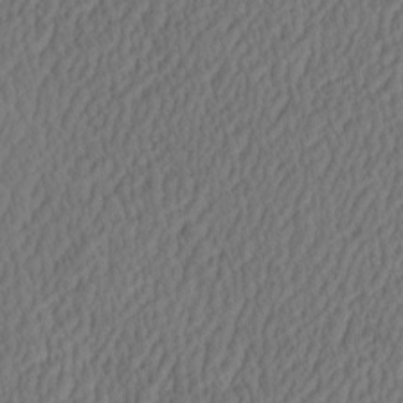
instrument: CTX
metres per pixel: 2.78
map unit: eHh
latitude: -3.1431
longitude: 16.9542
